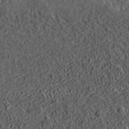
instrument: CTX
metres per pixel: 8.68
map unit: lHvf
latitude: 40.2522
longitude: -86.2711
